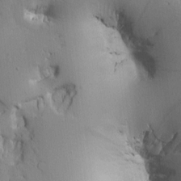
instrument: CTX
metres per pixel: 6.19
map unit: Htu
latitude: -0.5763
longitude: 171.3132
